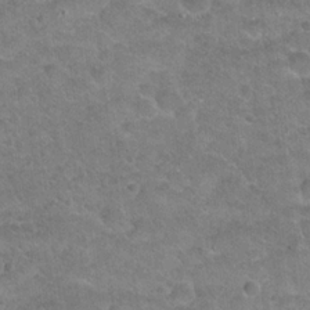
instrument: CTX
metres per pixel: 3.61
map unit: Hto
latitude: 21.1403
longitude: -49.2915
